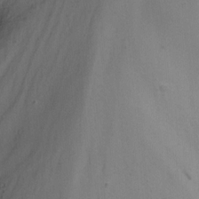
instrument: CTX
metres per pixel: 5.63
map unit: Nhu
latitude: -15.5777
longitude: -53.7261
